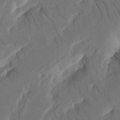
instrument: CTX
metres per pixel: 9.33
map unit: Nhu
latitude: 16.0444
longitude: -75.2348
